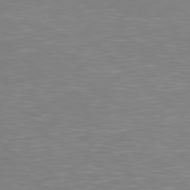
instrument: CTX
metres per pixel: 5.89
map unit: Hpe
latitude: 78.7624
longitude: -123.1970
